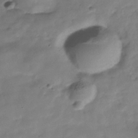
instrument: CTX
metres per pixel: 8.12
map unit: Hve
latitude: -31.9556
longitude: 90.4251
